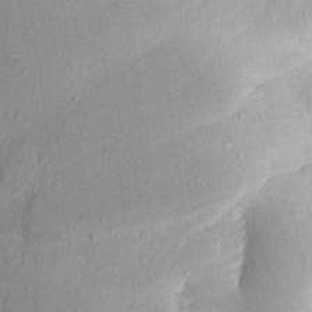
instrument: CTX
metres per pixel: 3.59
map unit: Aa
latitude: 13.6694
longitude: -144.6112
